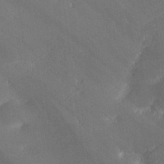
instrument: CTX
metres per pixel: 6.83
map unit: lHvf
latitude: 25.8394
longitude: 140.8975
